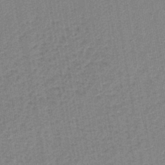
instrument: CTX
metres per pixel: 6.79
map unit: lHb
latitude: -41.4265
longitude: 62.6329
